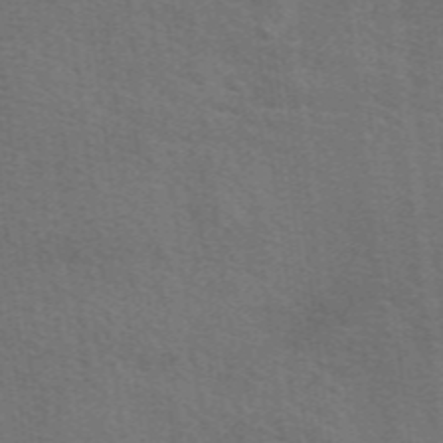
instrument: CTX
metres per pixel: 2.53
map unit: eAb
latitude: 50.8002
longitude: 113.2943
